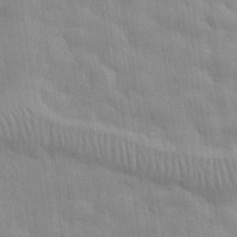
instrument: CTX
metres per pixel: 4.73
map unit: eHh
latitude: 32.1200
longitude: -70.8758
